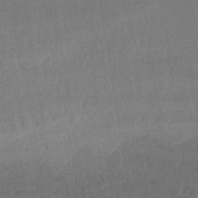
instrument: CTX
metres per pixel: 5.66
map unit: lHb
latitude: -44.9542
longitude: 64.7086
